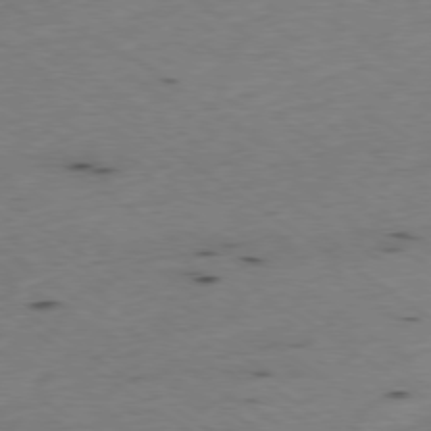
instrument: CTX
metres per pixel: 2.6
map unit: Ap
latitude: -77.9367
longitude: -71.2537
